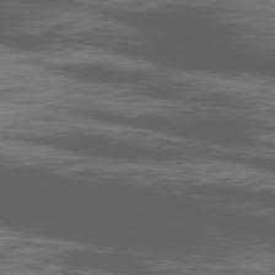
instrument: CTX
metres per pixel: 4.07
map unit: Ap
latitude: -80.9164
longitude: -62.8947
